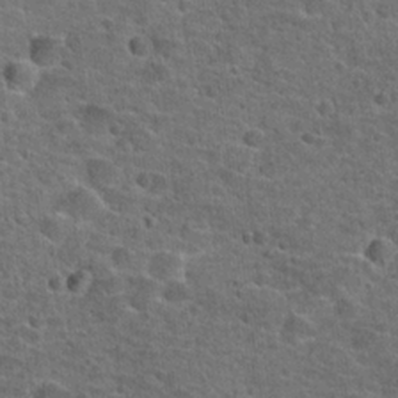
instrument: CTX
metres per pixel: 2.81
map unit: Hto
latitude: 22.2522
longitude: -45.9150
